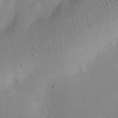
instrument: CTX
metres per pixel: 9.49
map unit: eHh
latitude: 24.9324
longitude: -70.1578
